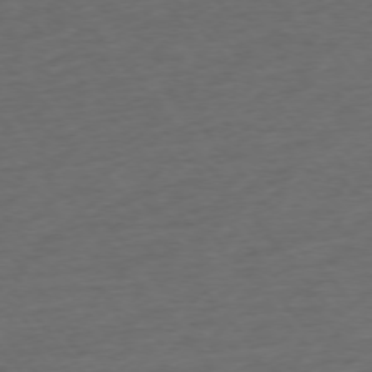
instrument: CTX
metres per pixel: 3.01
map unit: Ap
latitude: -75.8423
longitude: -84.2334
